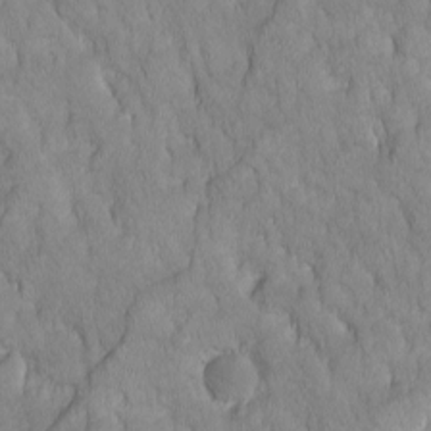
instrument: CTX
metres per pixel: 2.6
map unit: Ave
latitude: -10.8975
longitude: -118.1578
